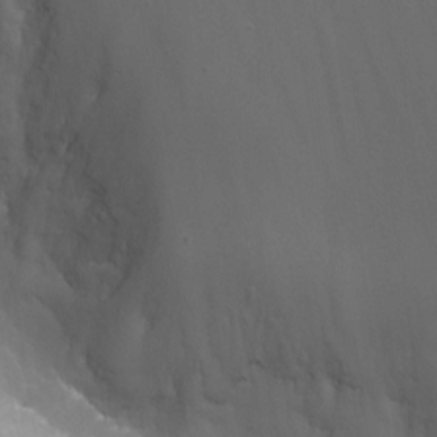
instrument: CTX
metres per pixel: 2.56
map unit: Nhu
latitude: -9.2376
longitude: -78.5735
